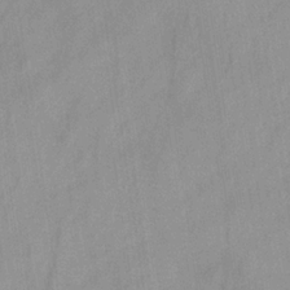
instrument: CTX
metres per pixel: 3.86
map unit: HNb
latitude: -31.1620
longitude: 63.5966
